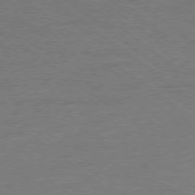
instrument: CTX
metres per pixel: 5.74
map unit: Ap
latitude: -78.5762
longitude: -100.1011
